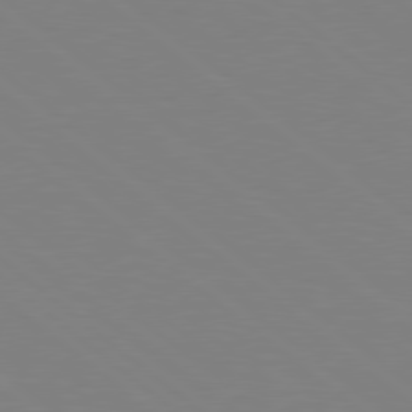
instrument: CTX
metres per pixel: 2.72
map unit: Hpe
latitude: 78.6113
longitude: -148.1389
